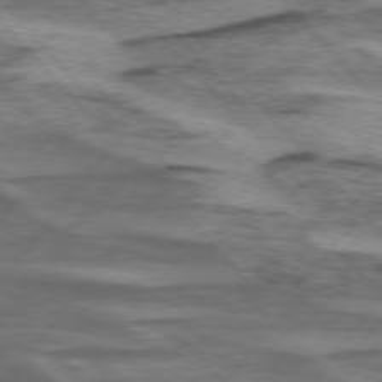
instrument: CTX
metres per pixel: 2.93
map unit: lApd
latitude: 74.9892
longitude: -78.4790
